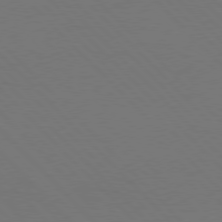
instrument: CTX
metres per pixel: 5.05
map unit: Hpe
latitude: 77.2537
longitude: -125.2159
